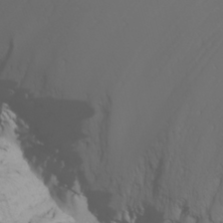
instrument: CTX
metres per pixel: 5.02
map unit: Nhu
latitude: -6.4062
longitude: -84.8947
